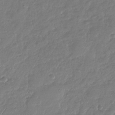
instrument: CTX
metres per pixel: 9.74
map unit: Nhu
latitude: -28.6519
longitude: -62.1200
